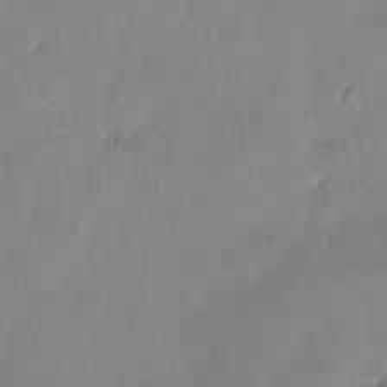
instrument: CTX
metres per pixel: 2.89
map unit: Ht
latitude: -15.1243
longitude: -44.3845
